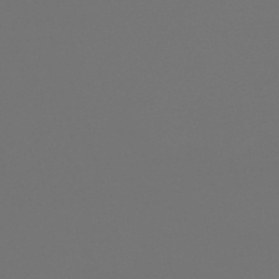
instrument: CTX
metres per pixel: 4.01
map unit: eHb
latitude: -50.8030
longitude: 69.9178
